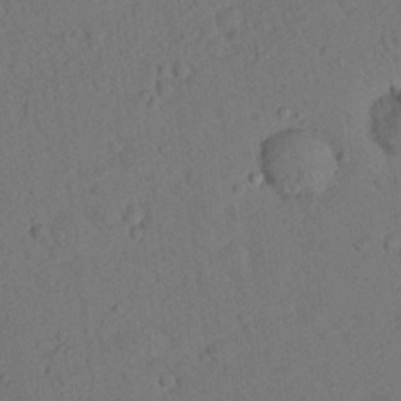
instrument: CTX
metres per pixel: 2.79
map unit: lHvf
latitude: 14.4223
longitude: 178.2739
